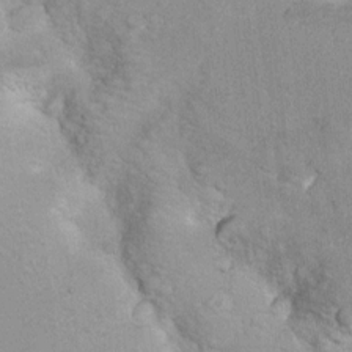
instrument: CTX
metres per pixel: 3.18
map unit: Hto
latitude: 7.4804
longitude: -30.6113
